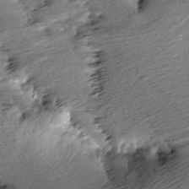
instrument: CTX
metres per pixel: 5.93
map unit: Aa
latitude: 6.2900
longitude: -137.2348
